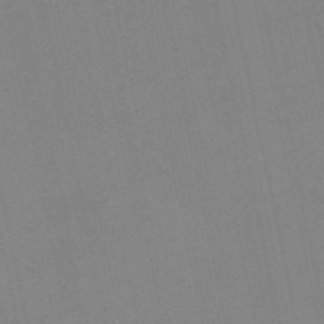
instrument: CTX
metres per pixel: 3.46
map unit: Nve
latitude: -57.8611
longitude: 50.2173
